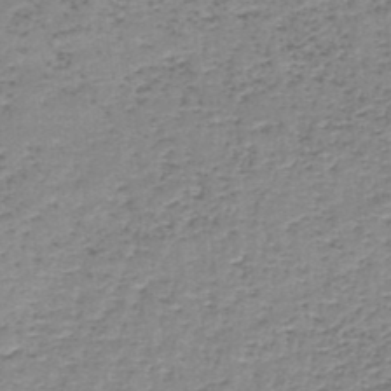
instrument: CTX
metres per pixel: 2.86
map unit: lHb
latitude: -44.0850
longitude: 58.3495
